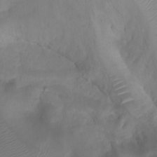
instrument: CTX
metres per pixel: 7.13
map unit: Htu
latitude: 2.2522
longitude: -21.8773
